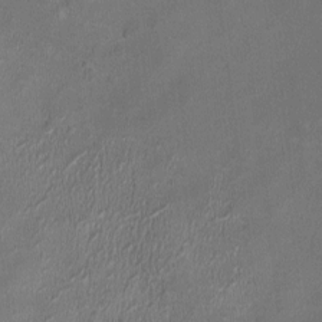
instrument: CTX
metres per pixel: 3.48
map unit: HNhu
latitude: -2.5951
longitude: -7.4804
